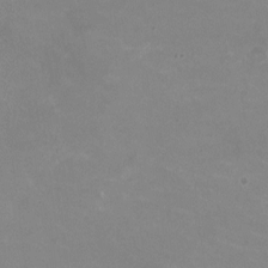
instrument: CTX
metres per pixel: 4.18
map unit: HNhu
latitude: -1.8990
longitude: -2.9513
